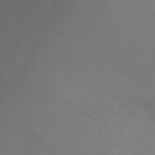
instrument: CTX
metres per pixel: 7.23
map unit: Nhu
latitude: -11.5777
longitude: -65.0836
